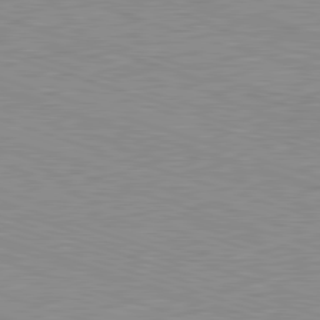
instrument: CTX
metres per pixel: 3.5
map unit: Hpe
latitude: -82.6140
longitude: 6.8219
